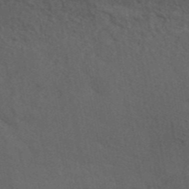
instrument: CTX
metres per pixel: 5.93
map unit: ANa
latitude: 44.6869
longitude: 38.5007
